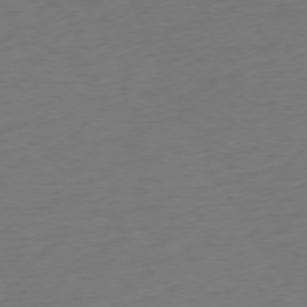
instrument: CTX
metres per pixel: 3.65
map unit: Ap
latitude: -74.6897
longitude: -71.4615
